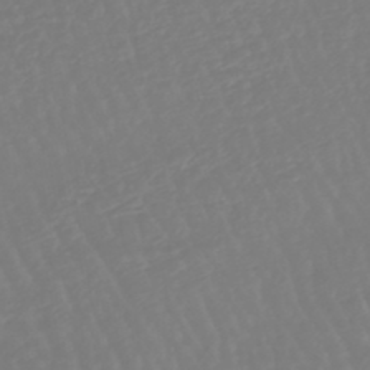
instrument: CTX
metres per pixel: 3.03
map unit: eHb
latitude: -45.8233
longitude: 79.5777
